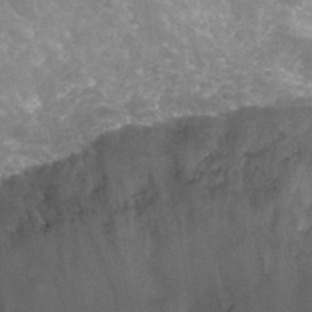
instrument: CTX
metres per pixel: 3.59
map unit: Hto
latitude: 30.7625
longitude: -45.3670
